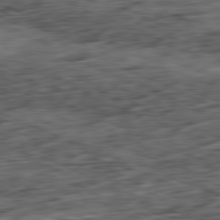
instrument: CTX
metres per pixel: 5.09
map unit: Ap
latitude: -81.7100
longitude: -71.6883
